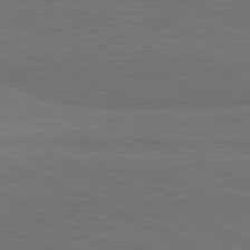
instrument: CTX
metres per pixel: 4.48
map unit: lApd
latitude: 81.7827
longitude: 157.3510
